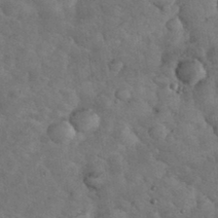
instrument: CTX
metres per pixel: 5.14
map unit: eHh
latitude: 34.2522
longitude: -68.1011
